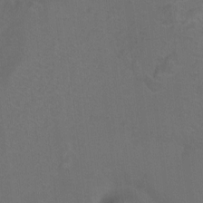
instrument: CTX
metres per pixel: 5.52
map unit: Ht
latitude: 0.0633
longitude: -38.4979
